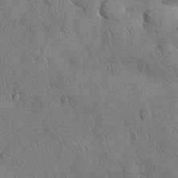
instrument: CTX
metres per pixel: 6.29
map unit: Nhu
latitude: 27.7072
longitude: -68.8569
